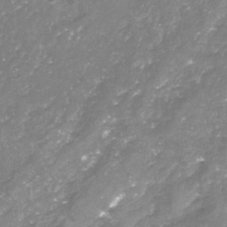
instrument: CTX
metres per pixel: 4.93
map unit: Nhu
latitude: -23.4266
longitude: -57.7449
